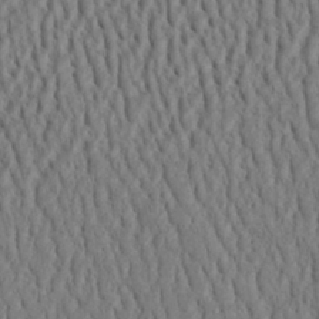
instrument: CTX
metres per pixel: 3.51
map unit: Aa
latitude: 31.1781
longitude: -142.4034
